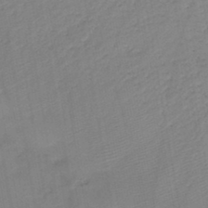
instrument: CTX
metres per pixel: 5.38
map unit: HNb
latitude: -46.1228
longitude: -39.4993
